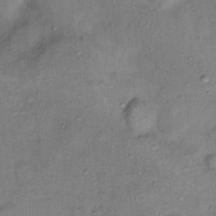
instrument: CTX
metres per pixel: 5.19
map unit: Nhu
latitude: 11.6127
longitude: -28.7057
